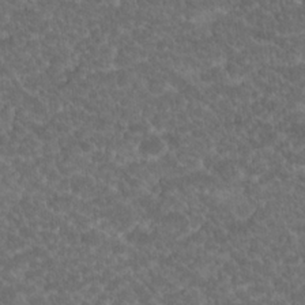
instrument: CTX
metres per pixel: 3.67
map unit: Hto
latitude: 19.3859
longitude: -35.7827
